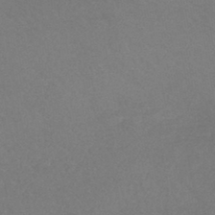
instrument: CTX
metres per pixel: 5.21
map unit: lHb
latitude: -43.1998
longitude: 73.7288
